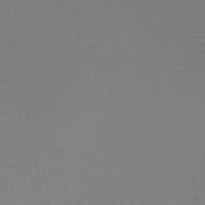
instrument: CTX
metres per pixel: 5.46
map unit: HNb
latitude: -48.4440
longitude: -44.7057
